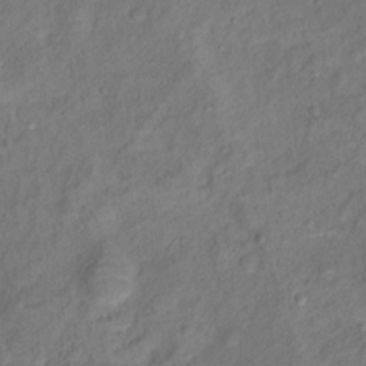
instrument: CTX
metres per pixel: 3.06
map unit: Ht
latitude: 11.4993
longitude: -40.0255
